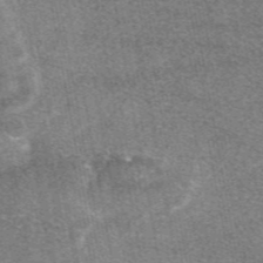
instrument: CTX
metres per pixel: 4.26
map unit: eAb
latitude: 47.2159
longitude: 121.5966
